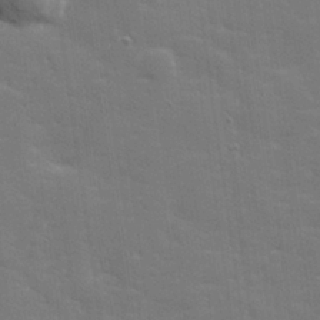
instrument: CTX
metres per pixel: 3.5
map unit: lHvf
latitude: 25.2348
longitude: 141.8989
